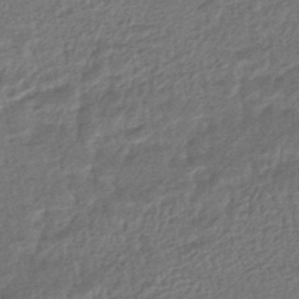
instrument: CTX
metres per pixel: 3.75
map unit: HNhu
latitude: -46.5573
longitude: 102.0283
